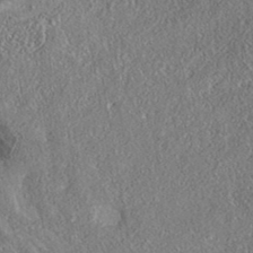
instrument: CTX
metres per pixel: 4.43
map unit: eAb
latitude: 35.9339
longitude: 110.4440
